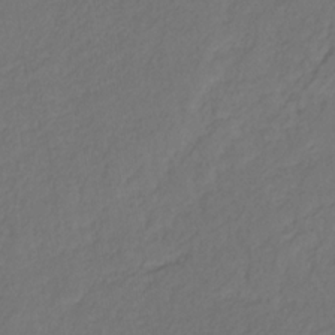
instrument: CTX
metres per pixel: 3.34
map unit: eHb
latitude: -30.2361
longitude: 65.3132
